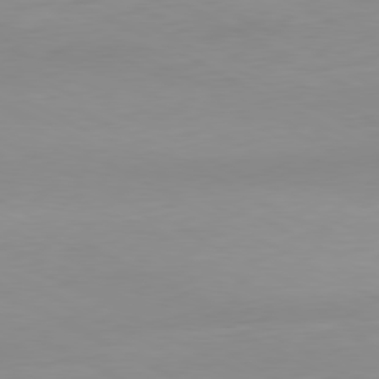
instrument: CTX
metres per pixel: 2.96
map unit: Hpe
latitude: -81.1053
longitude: 16.1228
